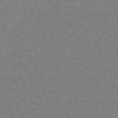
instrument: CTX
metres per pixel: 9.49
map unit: lHb
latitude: -42.4628
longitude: 71.8422
